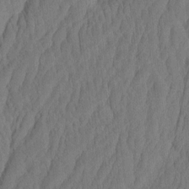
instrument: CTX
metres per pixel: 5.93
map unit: eHh
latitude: -2.1983
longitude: 15.4644
